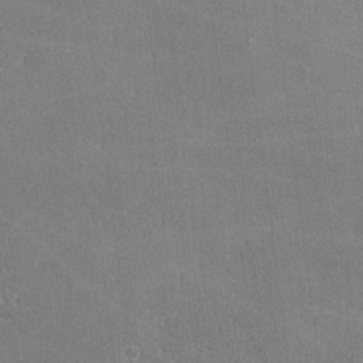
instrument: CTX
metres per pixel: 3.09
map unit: lHvf
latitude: -11.5021
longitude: -101.6883
